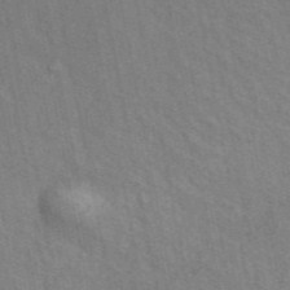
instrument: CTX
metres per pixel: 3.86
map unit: ANa
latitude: 49.1403
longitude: -75.6127
